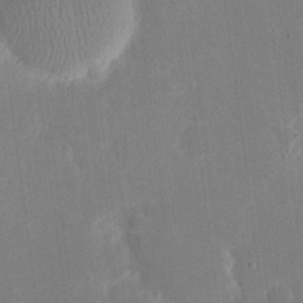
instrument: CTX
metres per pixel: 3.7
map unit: eHh
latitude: 19.7260
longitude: -69.7261
